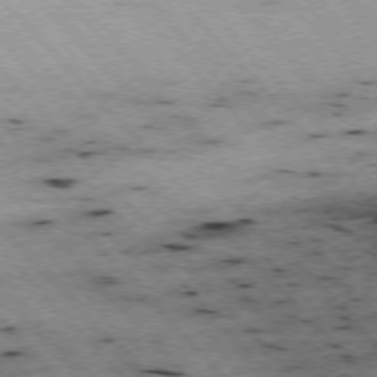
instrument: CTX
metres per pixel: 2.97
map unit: Hpe
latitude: -76.1984
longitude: -15.9717
